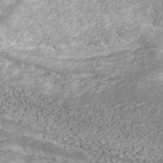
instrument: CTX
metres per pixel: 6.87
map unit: ANa
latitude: 43.3671
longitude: 36.1794
